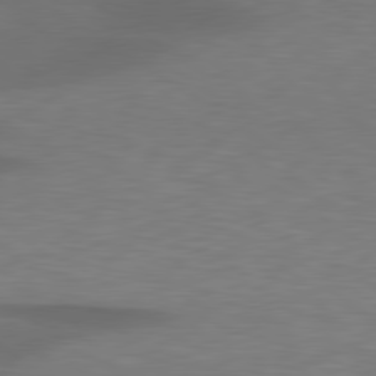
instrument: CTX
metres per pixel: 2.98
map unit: lApd
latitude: 79.3671
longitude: -91.2726
